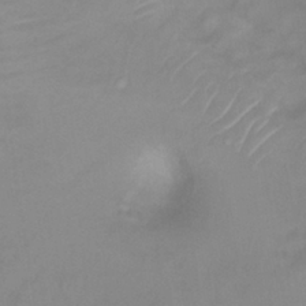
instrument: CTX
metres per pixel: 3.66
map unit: Ht
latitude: 5.9906
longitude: -29.9150
